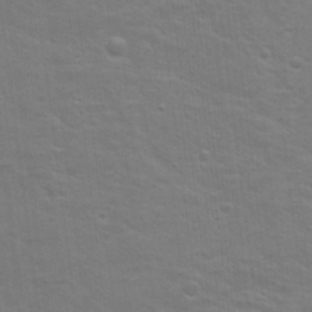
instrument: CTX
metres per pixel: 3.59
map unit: Hto
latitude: 17.3671
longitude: -38.5168
